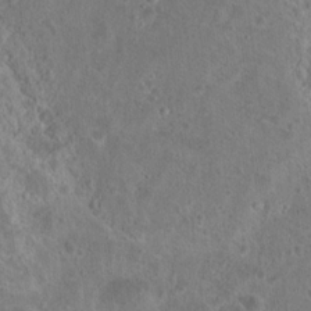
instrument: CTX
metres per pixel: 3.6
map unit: Hto
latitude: 18.1200
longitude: -40.1199
